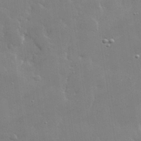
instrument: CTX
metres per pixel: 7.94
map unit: lHvf
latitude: 31.5749
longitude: -93.3292
